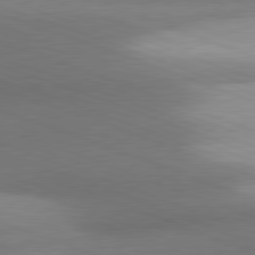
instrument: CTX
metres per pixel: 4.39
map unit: lApd
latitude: 81.2915
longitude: 140.2172
